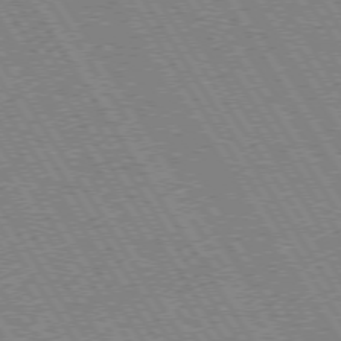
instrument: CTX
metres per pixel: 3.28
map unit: Hpe
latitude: 73.3104
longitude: -141.0836
